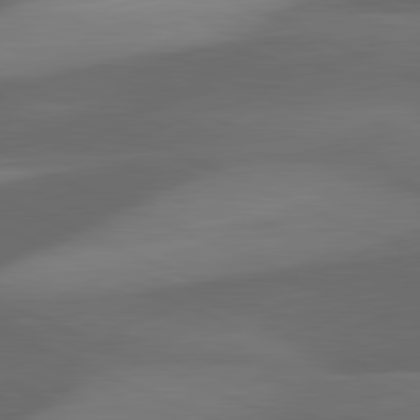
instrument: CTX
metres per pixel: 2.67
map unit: lApd
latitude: 81.7072
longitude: 125.6155
